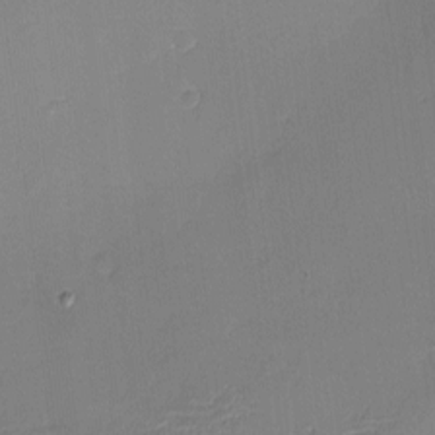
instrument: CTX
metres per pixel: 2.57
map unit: eHh
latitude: -3.7288
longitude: -80.1200
